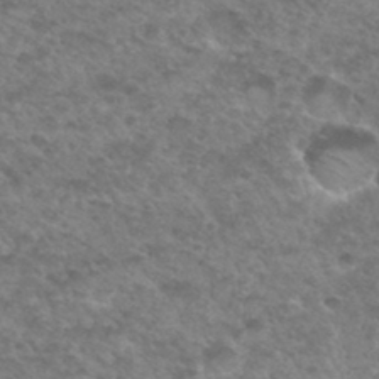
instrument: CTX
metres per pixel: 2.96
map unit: Hto
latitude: 33.4426
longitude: -49.1403
